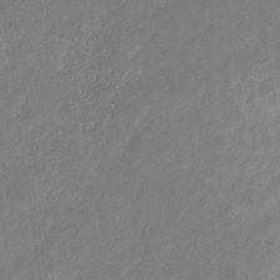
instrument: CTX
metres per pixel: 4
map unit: eHb
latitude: -30.9730
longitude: 67.4265
